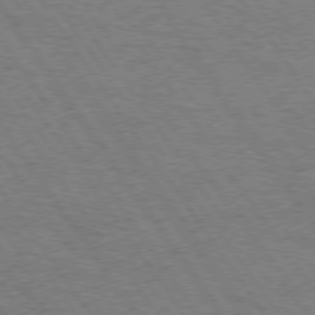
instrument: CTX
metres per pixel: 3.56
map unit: Hpe
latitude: 74.3089
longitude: -151.7827
